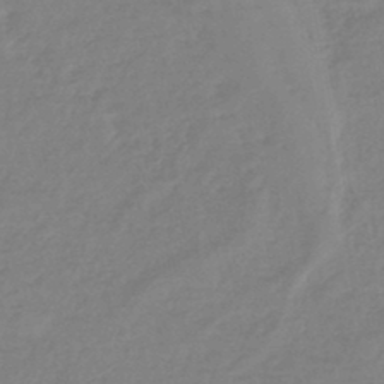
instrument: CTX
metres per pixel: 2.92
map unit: eHb
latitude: -45.4454
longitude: 84.3306
